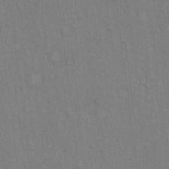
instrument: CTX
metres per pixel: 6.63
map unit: Hto
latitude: 12.5735
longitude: -61.1403
